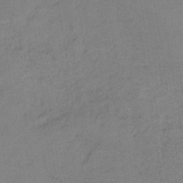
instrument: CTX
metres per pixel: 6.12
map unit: HNb
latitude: -34.6329
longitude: 54.5007
